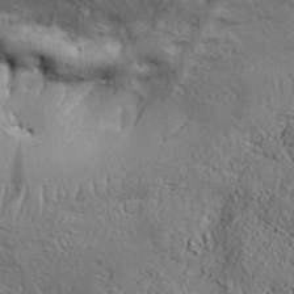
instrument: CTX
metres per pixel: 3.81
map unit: Aa
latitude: 33.2348
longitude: -135.3103
